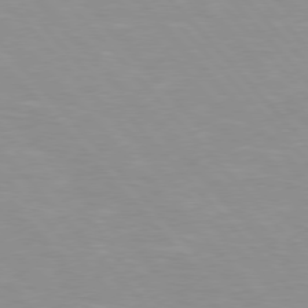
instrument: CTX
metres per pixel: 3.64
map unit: Hpe
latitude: 76.3089
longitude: -155.3671
